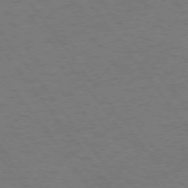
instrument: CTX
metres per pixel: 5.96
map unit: Ap
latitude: -75.1054
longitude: -70.0444
